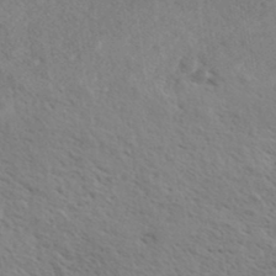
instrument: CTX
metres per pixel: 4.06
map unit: eHh
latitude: 36.6302
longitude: -138.6868
